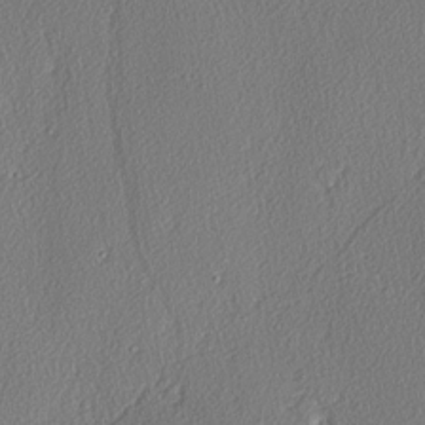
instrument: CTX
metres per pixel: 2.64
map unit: lAvf
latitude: -3.9556
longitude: -107.8394
